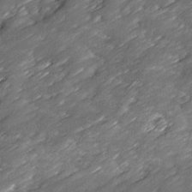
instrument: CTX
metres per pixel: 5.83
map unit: Ave
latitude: 16.9703
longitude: -136.1767
